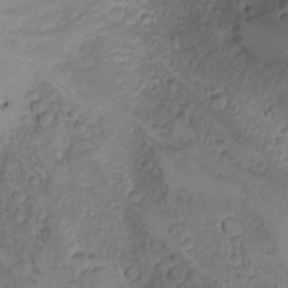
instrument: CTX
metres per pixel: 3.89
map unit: Nhu
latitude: -4.8408
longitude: -86.3467
